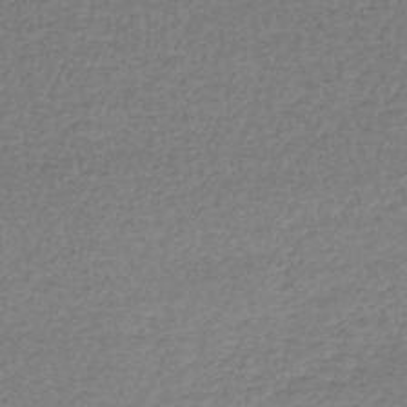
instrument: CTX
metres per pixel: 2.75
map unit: lHb
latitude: -43.0486
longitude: 66.6518
